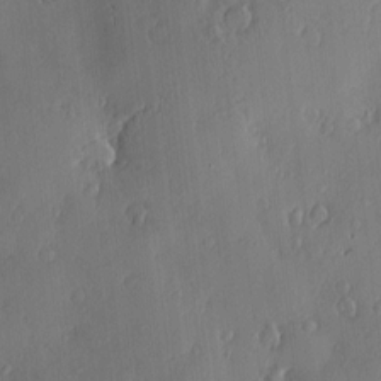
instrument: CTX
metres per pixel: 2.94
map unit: Nve
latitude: -7.5210
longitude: 173.9367
